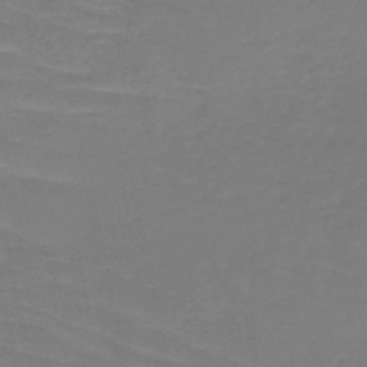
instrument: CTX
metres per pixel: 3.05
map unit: HNb
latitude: -49.4455
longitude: -50.8380
